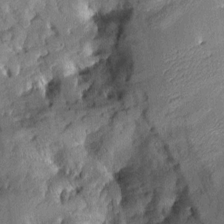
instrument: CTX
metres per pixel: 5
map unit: Aa
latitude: 8.6491
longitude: -142.6302
